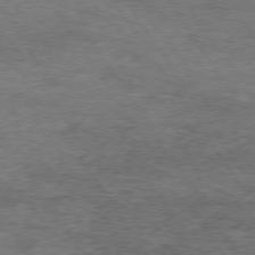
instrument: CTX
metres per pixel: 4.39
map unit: Hpe
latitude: 74.6302
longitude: -142.2901
